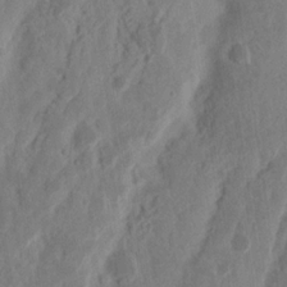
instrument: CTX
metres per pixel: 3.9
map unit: Nhu
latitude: 15.6316
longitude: -73.9339
